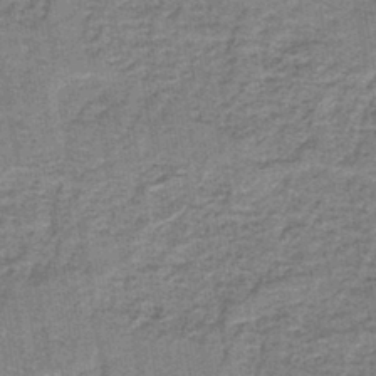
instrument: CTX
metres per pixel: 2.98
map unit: lHb
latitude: -40.6140
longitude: 56.9164
